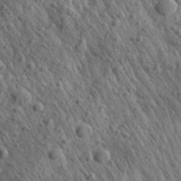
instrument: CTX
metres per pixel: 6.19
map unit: Aa
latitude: 27.5749
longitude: -142.2334
